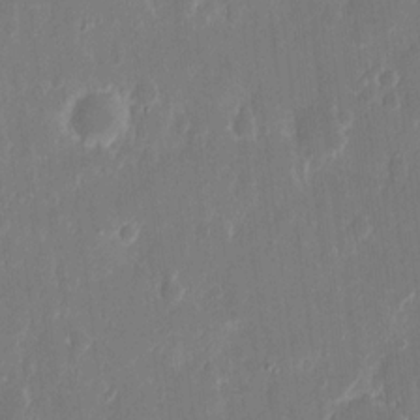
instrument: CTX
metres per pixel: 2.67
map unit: eHh
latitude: 13.1214
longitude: -72.5735
